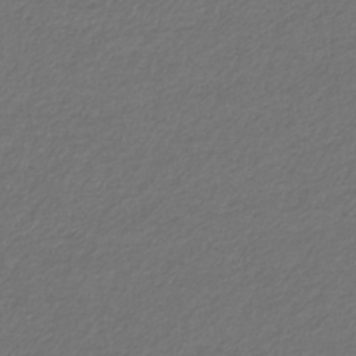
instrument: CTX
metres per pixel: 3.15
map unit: eHb
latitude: -32.7275
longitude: 70.0283
